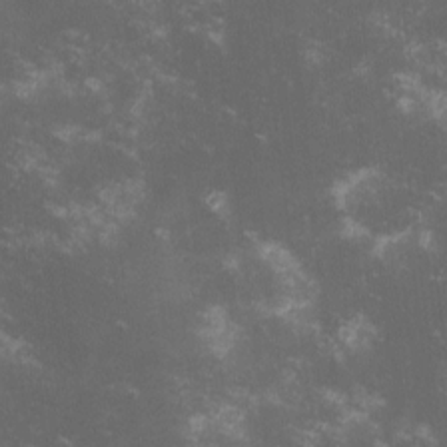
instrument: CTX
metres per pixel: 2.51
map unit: lHvf
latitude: -14.0283
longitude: -102.3467
